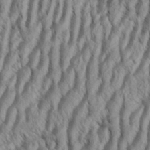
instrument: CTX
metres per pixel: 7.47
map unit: eHh
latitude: 34.3845
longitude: -137.9528
